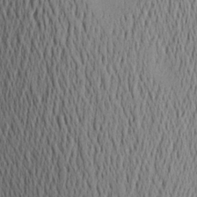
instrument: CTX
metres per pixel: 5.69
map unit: Aa
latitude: 19.8961
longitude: -144.5923
